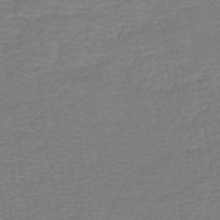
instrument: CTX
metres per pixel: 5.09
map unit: lHb
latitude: -42.6896
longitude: 80.6708
